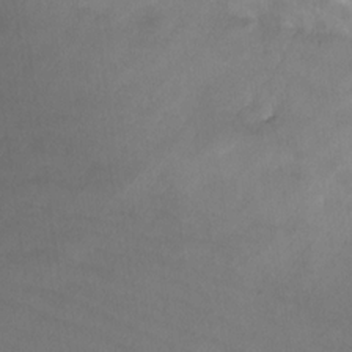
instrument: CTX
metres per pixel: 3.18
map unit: Nhu
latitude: -28.1228
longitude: -63.4805
